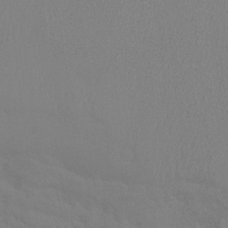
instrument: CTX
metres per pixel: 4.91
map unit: Ht
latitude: -8.2739
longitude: -33.0081
